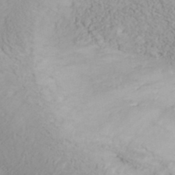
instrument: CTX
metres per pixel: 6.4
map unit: ANa
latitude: 35.6127
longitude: 14.4818
